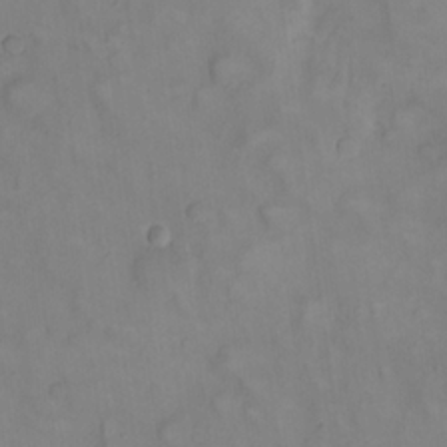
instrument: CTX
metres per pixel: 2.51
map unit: eHh
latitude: 22.6112
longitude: -62.5924
